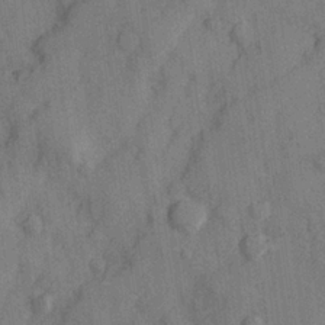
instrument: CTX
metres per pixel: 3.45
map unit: Hve
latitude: 25.2159
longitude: 147.9367
